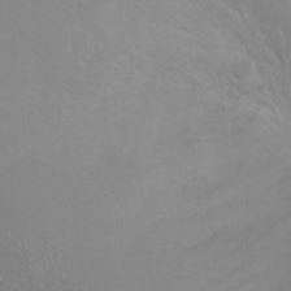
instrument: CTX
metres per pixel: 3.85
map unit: Ht
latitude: -3.0675
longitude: -27.2159
